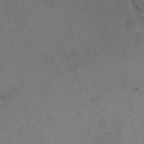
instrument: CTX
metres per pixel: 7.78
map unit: eHh
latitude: 15.5749
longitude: -67.8772
